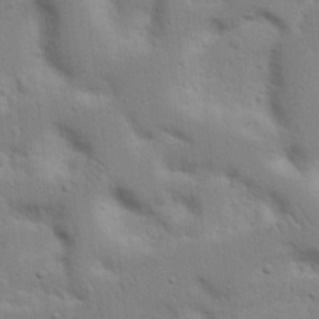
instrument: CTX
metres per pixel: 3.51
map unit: Nhu
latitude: 17.5182
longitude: -75.0458
